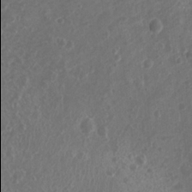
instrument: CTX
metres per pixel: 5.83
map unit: Nhu
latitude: 6.3089
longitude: -17.9906
